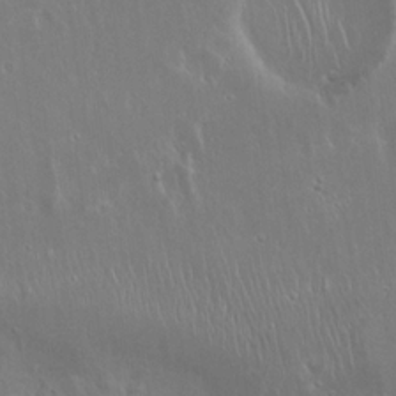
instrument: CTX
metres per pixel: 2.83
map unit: Hto
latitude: 18.8947
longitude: -56.9135
